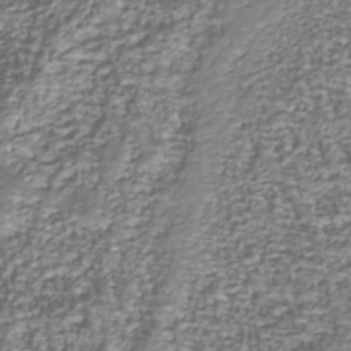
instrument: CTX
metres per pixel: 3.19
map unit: Nhu
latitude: -38.9353
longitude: -82.5923
